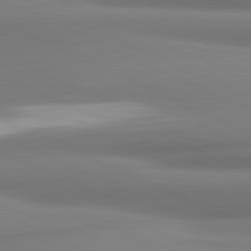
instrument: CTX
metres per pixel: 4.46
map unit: lApd
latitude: 81.7261
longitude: 176.8408
